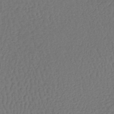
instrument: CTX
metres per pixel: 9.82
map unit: lHb
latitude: -39.5210
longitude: 62.3117
